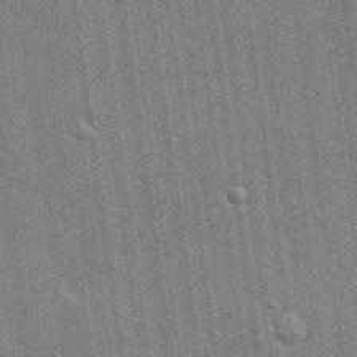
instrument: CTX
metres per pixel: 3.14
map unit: lHvf
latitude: 19.1214
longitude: 142.7652
